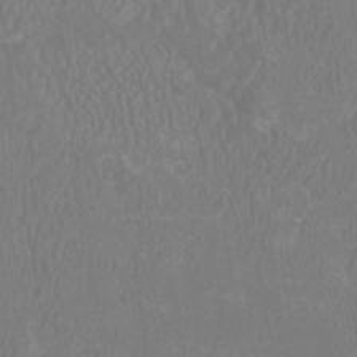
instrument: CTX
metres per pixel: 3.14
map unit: HNhu
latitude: 1.3103
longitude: -0.2144
